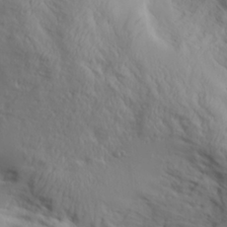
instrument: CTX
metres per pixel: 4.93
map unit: Aa
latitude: 26.8569
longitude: -133.0836
